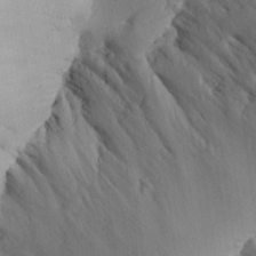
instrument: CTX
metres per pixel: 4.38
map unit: Aa
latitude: 25.5749
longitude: -131.1215
